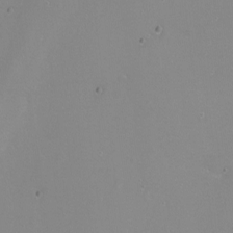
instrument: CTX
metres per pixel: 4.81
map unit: Nhu
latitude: -6.2361
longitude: -48.1767
